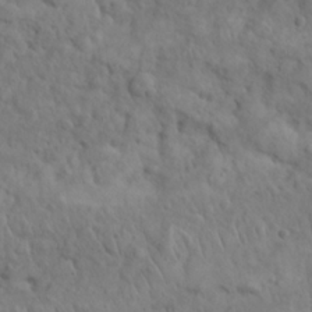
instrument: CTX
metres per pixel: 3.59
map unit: Nhu
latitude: 22.9325
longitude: -66.8002
